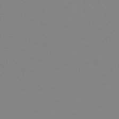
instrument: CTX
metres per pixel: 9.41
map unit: eHb
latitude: -49.3699
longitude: 84.8974
